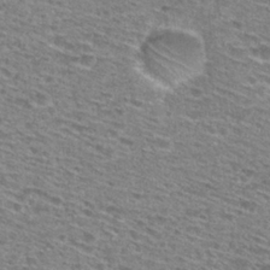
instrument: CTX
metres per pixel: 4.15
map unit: Hto
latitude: 28.5734
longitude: -46.9703
